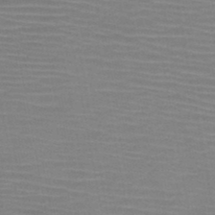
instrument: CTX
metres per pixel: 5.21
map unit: HNb
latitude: -46.5007
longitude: -44.9136
